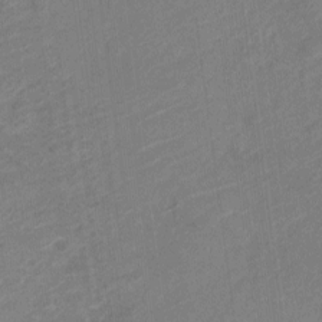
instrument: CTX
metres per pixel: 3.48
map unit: Nve
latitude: -18.8030
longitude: 107.2187
